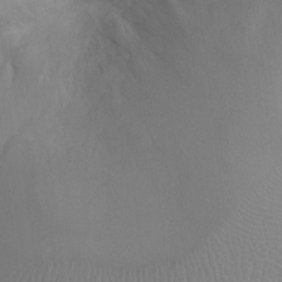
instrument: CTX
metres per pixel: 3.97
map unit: Ht
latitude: -2.3684
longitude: -16.0444
